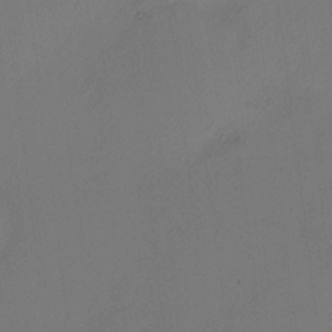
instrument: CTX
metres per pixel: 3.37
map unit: HNhu
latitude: 7.6127
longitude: 8.2361
